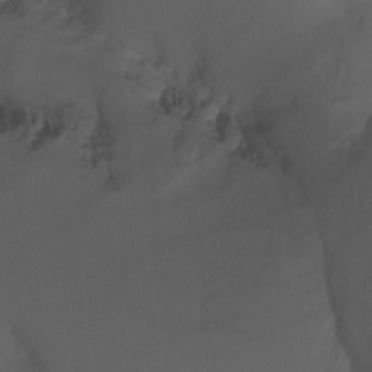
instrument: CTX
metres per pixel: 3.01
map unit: Nhu
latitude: -7.4643
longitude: -80.9325
